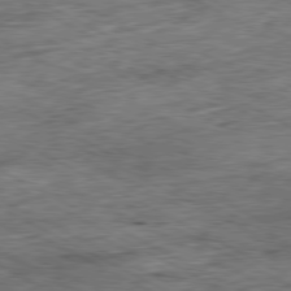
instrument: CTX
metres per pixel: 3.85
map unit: Ap
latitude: -80.7086
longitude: -88.7058
